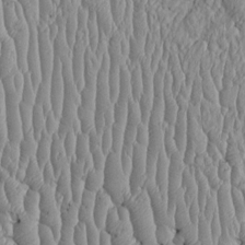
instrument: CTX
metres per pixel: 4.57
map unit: Htu
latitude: -5.5966
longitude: 156.0661
